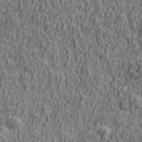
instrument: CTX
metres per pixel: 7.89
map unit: Ave
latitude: 41.4237
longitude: -112.6490
